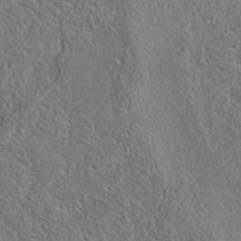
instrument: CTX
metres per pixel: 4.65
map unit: eAb
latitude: 36.1578
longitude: 112.8975
